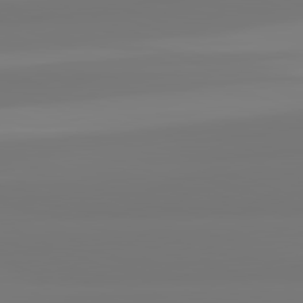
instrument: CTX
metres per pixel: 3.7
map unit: lApd
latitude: 81.9528
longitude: -177.2726
